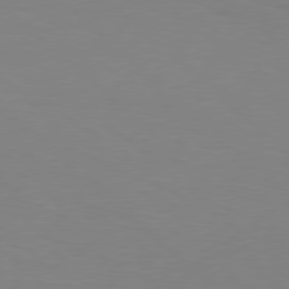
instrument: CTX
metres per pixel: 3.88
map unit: Hpe
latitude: 78.3845
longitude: -148.2900
